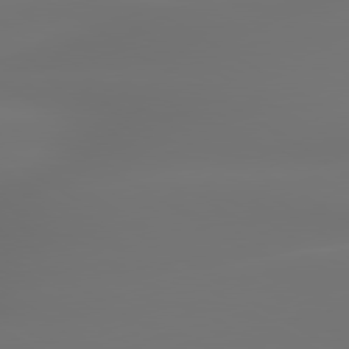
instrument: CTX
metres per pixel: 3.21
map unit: lApd
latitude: 79.7639
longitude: -138.3467
